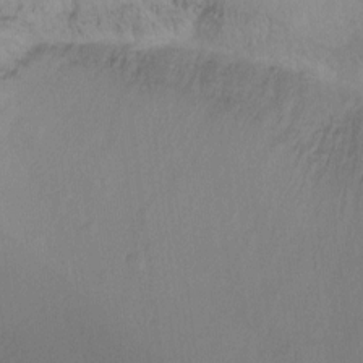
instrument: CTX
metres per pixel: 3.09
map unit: Ht
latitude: -8.9919
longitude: -39.4237
